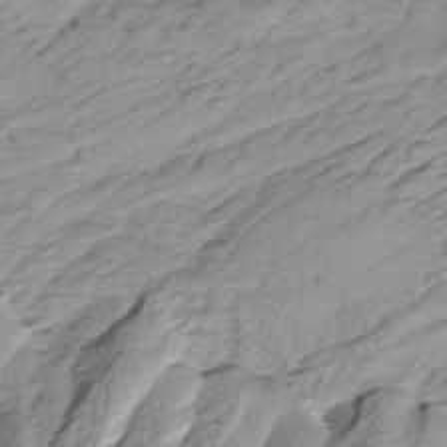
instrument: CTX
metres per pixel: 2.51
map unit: Htu
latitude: -6.9353
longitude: -69.8772
